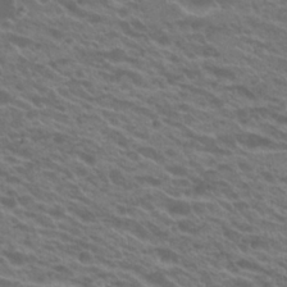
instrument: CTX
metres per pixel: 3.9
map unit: Hto
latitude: 22.8947
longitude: -37.4993
